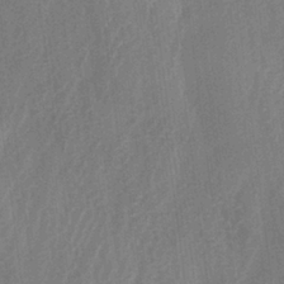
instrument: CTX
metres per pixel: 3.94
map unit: lAa
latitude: -5.8233
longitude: -129.1214
